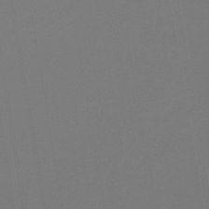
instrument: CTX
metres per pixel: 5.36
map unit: lHb
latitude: -46.2361
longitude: 71.0675
